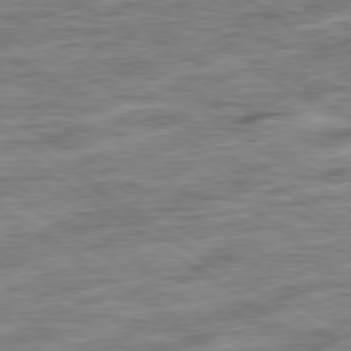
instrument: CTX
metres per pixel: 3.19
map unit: Ap
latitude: -79.5399
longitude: -48.9325
